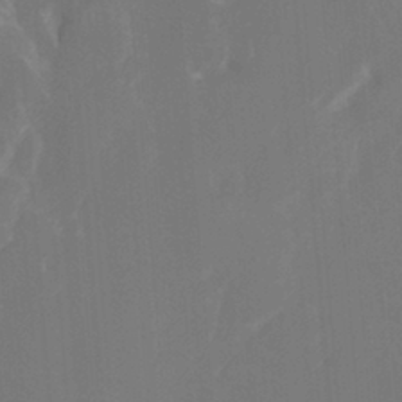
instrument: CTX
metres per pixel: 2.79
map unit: Htu
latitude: -13.0864
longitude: -71.8016
